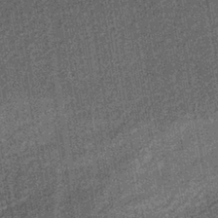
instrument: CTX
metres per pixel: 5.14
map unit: lHb
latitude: -37.9745
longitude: 64.3873
